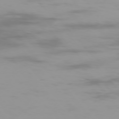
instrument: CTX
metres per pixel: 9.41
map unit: Ap
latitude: -76.8975
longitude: -74.4790
